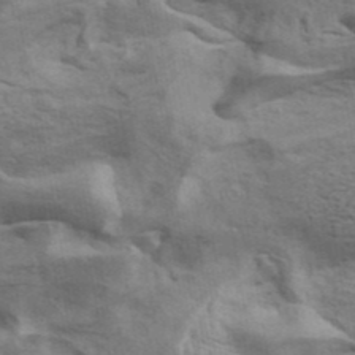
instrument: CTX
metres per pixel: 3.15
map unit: ANa
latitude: 42.4034
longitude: 17.5022
